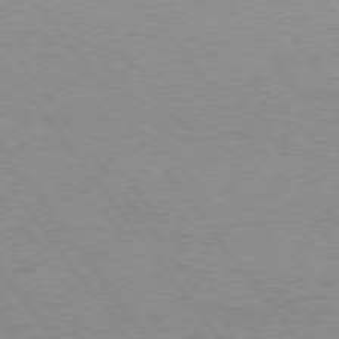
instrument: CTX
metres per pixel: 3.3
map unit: Hpe
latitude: 75.5182
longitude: -142.9325
